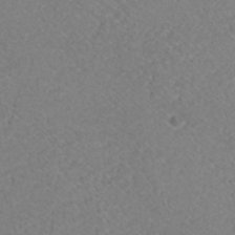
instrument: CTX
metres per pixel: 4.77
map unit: ANa
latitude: 39.5371
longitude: 24.1228
